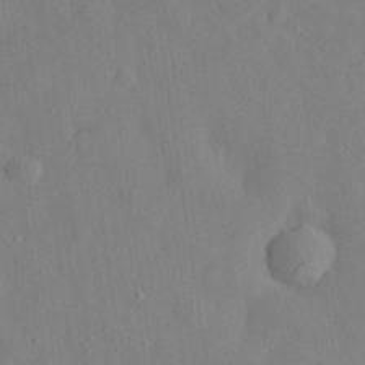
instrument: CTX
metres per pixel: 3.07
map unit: eHh
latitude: 31.1404
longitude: -76.5734
